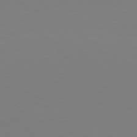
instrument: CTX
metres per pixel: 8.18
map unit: Hpe
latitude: 78.0633
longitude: -172.2144
